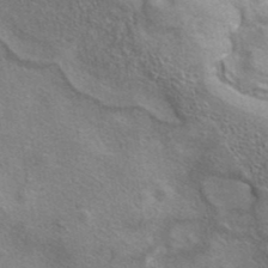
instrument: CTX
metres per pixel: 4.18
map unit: eAb
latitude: 40.8002
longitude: 105.6533
